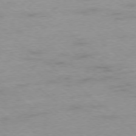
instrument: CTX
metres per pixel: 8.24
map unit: Hpe
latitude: -78.4251
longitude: -19.8394
